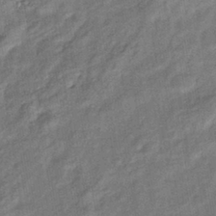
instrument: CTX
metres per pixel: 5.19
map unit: eHb
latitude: -39.7289
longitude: 80.4062
